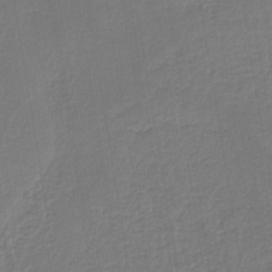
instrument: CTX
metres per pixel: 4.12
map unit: HNb
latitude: -37.1620
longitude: 57.8611
